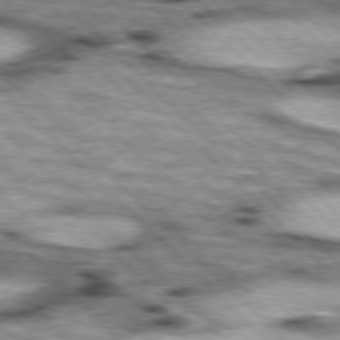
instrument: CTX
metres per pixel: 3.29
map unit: lApd
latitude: 76.8002
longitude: -50.9891
